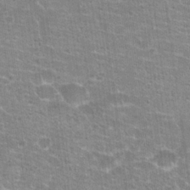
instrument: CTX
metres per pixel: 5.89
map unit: Hto
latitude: 21.2348
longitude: -42.7246
